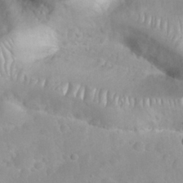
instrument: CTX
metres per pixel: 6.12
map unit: Nhu
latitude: 26.7246
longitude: -63.7639
